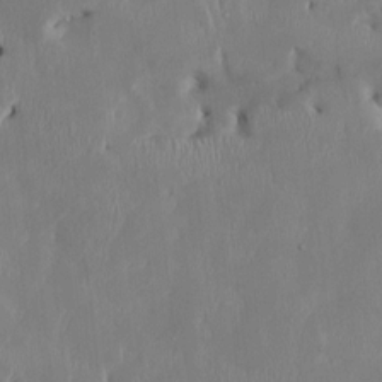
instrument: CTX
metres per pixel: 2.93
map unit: HNhu
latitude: 2.7057
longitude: -5.2537
